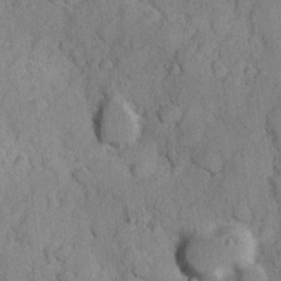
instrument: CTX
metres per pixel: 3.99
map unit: Hve
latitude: 23.9528
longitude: 148.1228
